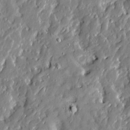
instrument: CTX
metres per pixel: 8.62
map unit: Htu
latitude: -2.1227
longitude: -179.9528
